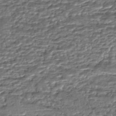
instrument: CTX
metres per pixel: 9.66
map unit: HNhu
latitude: -46.3306
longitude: 105.8989
